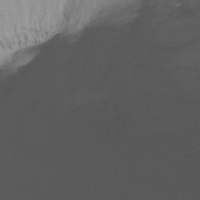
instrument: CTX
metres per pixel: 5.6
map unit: Ht
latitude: -14.9164
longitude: -51.1214
